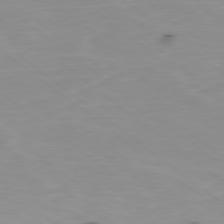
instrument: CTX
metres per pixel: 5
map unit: Ap
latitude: -78.8408
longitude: -73.7072
